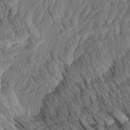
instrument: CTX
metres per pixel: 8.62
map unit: Htu
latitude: -6.6896
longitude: -69.9528
